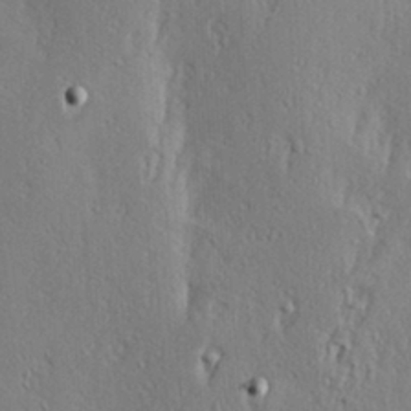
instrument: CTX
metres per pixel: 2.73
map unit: Hve
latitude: 23.3671
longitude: -97.4804
